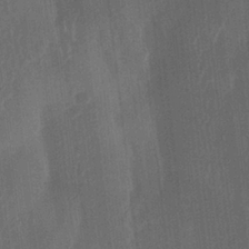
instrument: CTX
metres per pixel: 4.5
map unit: lAa
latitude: -6.8408
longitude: -129.0458
